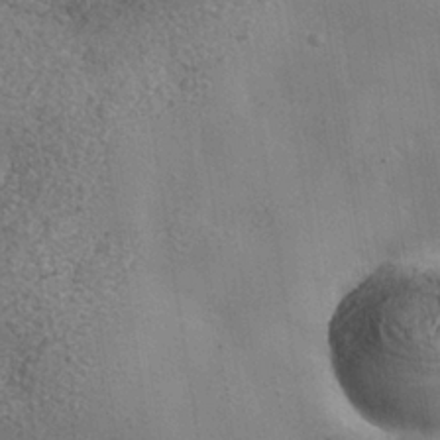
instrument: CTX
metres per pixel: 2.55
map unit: Nhe
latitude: -35.5588
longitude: -130.3090
